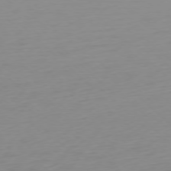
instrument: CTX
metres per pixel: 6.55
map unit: Ap
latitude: -77.5210
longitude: -67.7449
